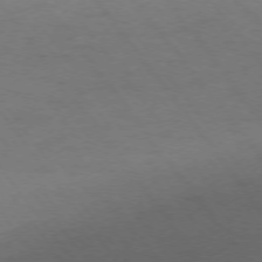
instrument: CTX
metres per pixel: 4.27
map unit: Ap
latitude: -75.8612
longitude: -64.9514
